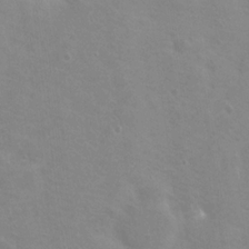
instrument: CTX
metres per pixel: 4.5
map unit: Nhu
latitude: 20.0444
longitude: -30.6113
